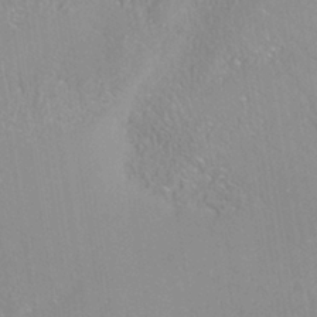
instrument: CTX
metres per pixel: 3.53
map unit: ANa
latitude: -39.0487
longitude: 95.8422
